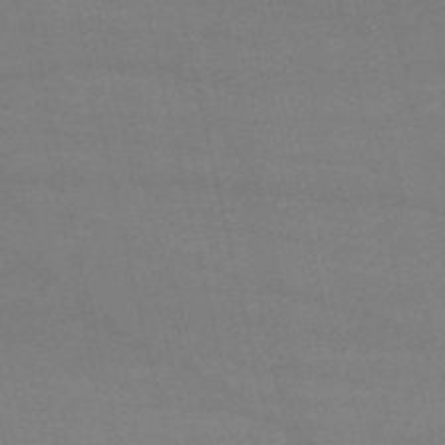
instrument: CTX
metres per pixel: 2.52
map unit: HNb
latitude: -54.9542
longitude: -36.7435
